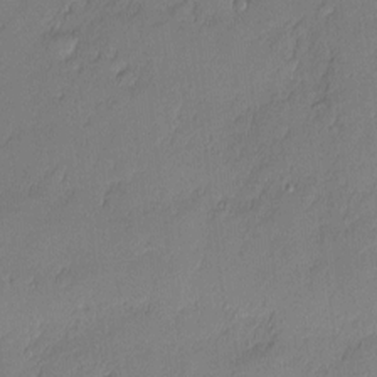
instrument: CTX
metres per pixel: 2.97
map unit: eHh
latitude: 3.5938
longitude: -75.6127
